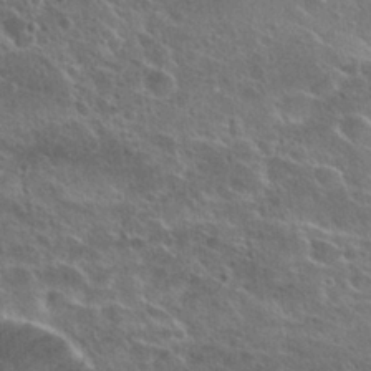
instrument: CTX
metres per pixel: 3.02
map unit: Hto
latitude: 25.4993
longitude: -45.6316
